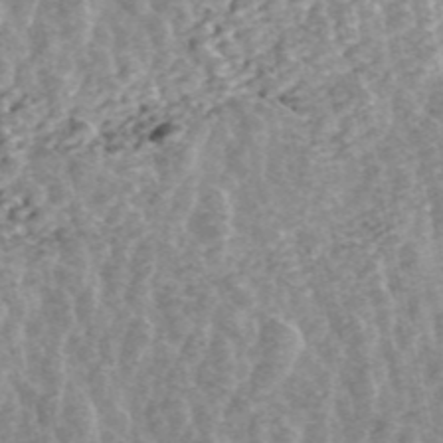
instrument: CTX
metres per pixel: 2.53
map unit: ANa
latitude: 45.4804
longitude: 29.2943
